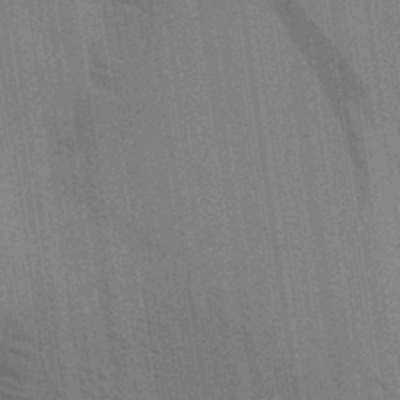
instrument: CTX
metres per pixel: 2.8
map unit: Aa
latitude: 32.8002
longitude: -140.1199
